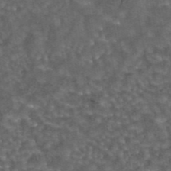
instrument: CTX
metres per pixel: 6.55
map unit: eAb
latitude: 43.9717
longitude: 106.8597
